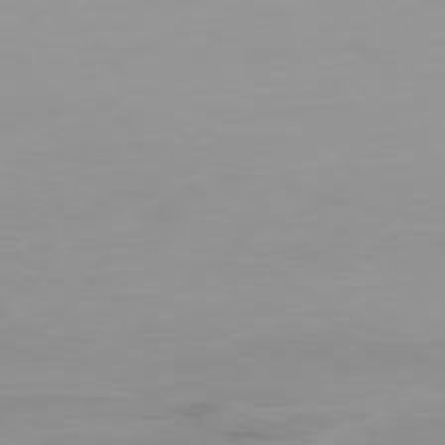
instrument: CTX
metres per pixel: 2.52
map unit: Ap
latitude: -77.5021
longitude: -62.8380
